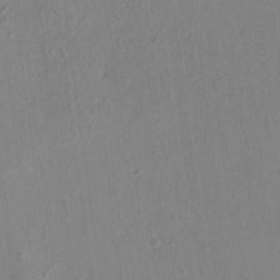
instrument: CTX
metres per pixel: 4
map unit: HNhu
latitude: 7.8205
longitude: -0.9513
